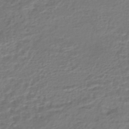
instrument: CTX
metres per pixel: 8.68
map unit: HNhu
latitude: -45.2376
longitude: 102.7463
